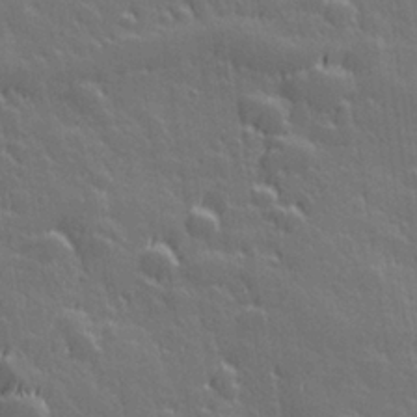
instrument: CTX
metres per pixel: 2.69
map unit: Hve
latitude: 27.1592
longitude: 144.8786
